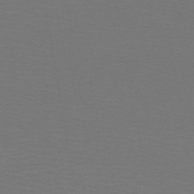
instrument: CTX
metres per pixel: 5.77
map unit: lHb
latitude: -42.8030
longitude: 52.7841
